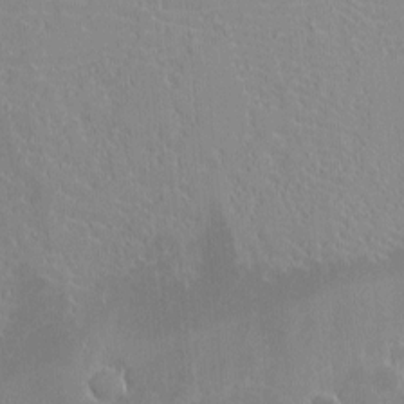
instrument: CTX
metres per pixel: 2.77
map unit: eHh
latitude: -2.7463
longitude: -85.1403
